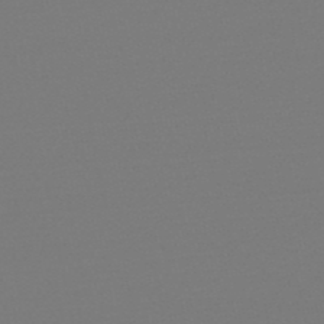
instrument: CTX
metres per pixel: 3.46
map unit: eHb
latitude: -49.5777
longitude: 67.1053
